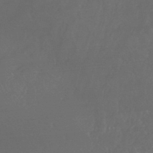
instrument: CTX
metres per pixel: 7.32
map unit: HNhu
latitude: -46.3684
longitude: 91.7856
